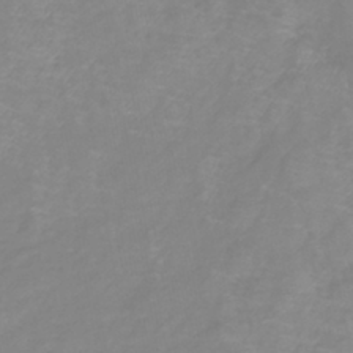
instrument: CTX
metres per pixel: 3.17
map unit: lHb
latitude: -40.4629
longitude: 76.5007
